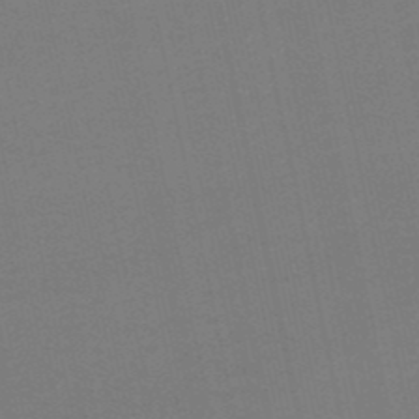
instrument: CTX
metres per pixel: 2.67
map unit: eHb
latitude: -49.9367
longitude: 73.0675
